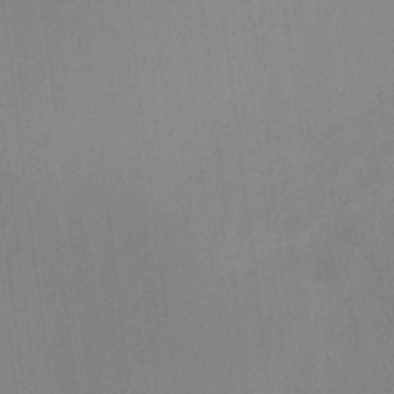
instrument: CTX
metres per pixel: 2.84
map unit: HNhu
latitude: 6.3467
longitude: 8.3117
